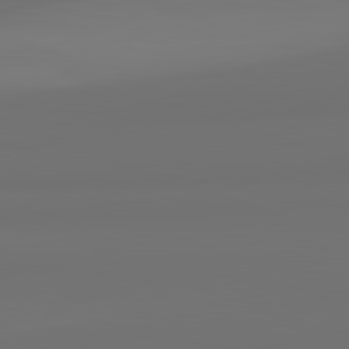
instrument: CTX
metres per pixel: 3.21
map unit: lApd
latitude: 82.2711
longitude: 163.4454
